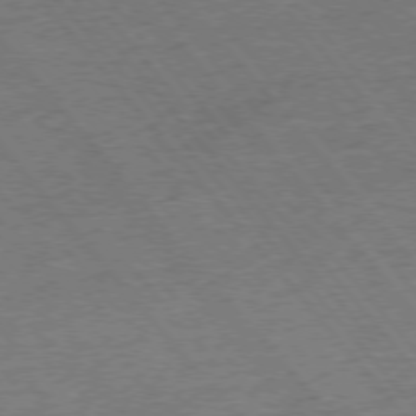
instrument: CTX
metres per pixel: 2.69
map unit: Ap
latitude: -76.9542
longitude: -96.6112
